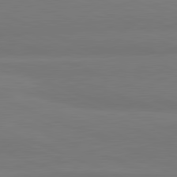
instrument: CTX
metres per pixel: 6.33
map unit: lApd
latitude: 81.8394
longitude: 177.2943
